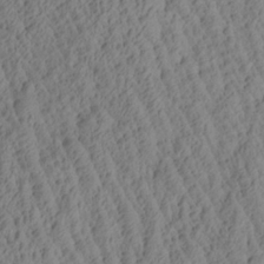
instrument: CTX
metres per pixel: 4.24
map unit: Aa
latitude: 26.6113
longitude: -135.3481
